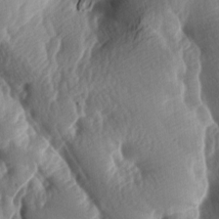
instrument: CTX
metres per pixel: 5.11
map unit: lAa
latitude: -8.5385
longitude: -126.8002
